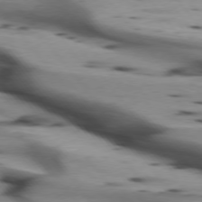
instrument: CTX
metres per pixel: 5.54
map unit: lApd
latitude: 75.2726
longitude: -65.7072
